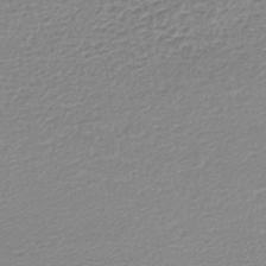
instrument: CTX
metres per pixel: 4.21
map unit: lHb
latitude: -44.2362
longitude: 67.8989
